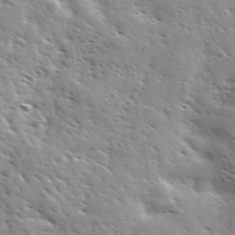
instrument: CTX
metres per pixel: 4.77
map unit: Ave
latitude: 36.9136
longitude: -110.6491
